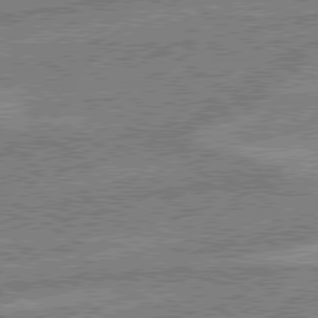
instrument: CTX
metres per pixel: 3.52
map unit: lApd
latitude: 79.1970
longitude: -162.3468
